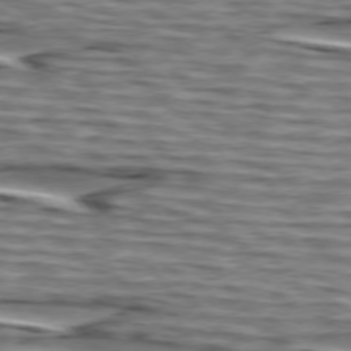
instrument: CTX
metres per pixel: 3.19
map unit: lApd
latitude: 75.1403
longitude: -72.2145
